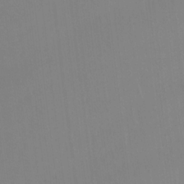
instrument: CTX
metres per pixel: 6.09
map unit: Hto
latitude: -12.9920
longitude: -40.2522
